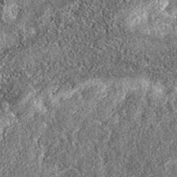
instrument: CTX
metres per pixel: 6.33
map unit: eAb
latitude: 36.5923
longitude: 106.6140
